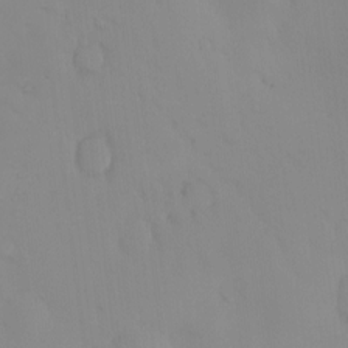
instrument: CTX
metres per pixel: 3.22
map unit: eHh
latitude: -0.7653
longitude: 19.9367
